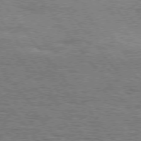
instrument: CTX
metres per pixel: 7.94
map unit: Hpe
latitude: 74.8947
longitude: -139.0458
